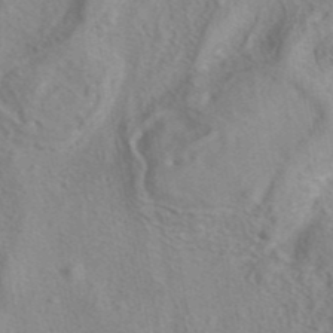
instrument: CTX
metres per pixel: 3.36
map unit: eAb
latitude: 40.9513
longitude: 105.5399
